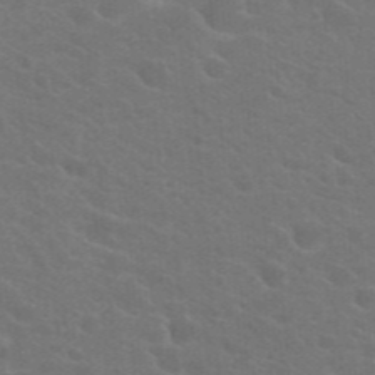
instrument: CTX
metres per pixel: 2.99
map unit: Hto
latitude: 23.1970
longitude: -36.3090
